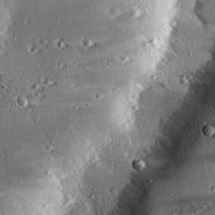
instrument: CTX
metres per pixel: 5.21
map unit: eHh
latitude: 23.5560
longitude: -90.4979
